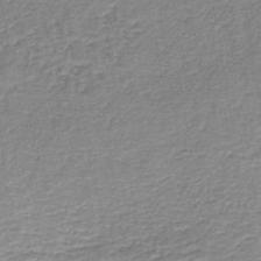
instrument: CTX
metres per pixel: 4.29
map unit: lHb
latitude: -44.0472
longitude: 59.2564
